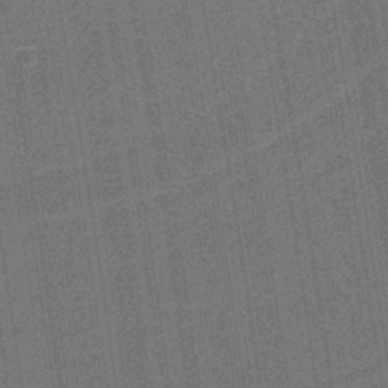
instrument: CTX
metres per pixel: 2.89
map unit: lHb
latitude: -37.5966
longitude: 57.1620
